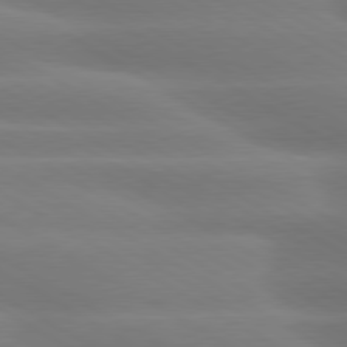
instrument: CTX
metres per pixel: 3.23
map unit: lApd
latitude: 79.8773
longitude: -124.4034
